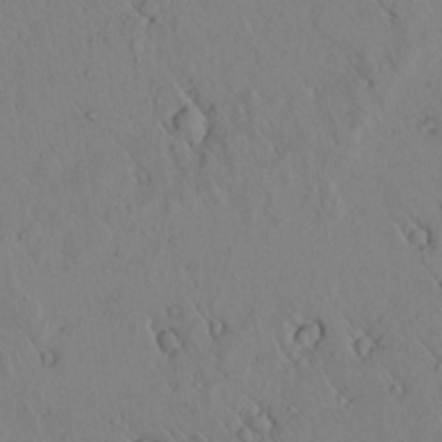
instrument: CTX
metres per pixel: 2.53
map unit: lAvf
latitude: 6.3278
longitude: 159.3887
